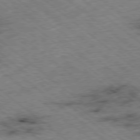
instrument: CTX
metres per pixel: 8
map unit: Ap
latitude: -78.7274
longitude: -48.5168
